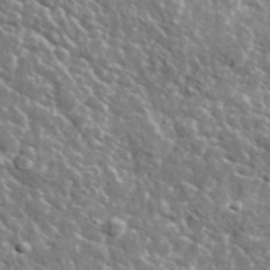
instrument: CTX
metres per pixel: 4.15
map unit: lHvf
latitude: 36.8380
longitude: -88.4223
